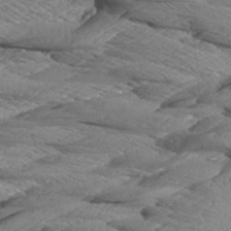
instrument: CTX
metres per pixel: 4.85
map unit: Aa
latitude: 8.7624
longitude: -135.1403
